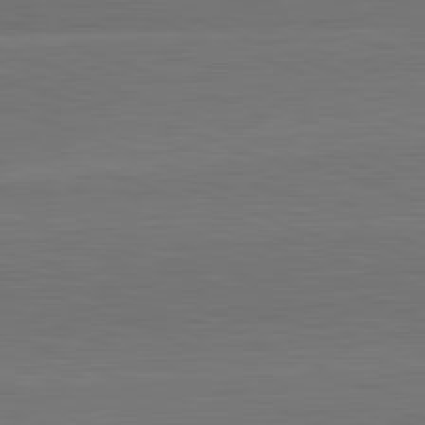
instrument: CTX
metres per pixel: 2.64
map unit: lApd
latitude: 82.6112
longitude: 165.9367
